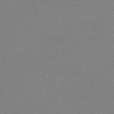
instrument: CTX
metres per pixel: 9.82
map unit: HNb
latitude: -50.1039
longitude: -42.1956
